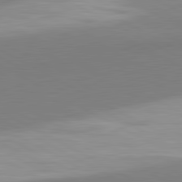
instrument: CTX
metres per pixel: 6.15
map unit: lApd
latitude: 81.5371
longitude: 159.4643
